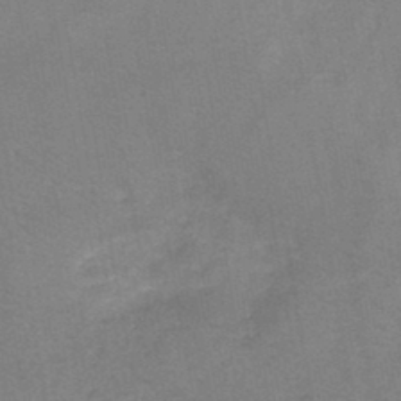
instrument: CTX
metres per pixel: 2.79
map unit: HNb
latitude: -45.1053
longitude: -37.9717
